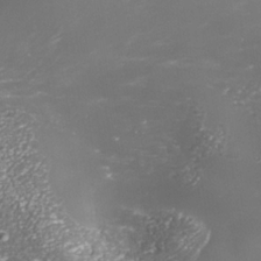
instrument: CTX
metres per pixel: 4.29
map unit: Nhe
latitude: -35.7667
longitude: -91.2159
